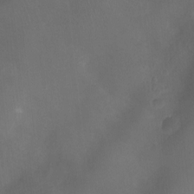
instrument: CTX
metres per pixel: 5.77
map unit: Nhu
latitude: -12.3495
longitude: -41.2348
